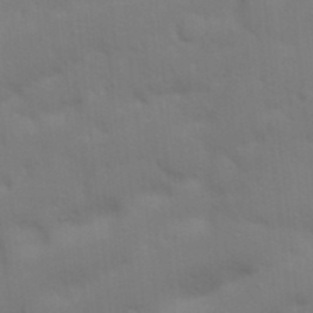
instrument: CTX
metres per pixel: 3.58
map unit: Nhu
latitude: 21.4994
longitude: -72.9136
